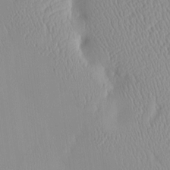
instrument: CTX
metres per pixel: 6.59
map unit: eHh
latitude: -4.5384
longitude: 15.3510
